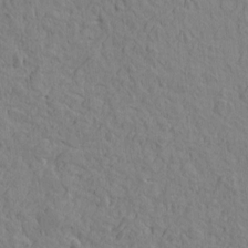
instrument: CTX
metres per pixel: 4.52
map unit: Htu
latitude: -2.4628
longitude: -175.5182
